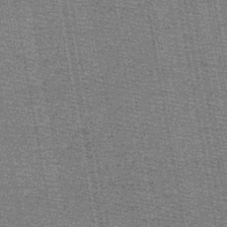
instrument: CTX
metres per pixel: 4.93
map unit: HNb
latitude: -49.1242
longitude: -41.1214
